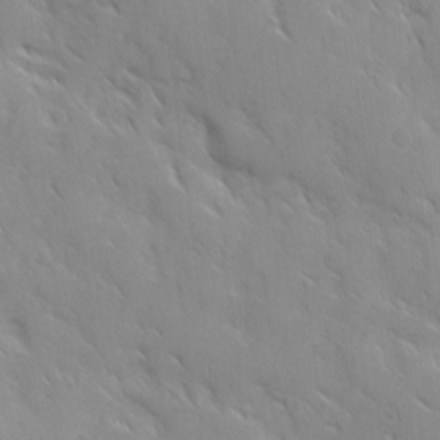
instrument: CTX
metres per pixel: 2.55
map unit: Ave
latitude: 10.1956
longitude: -103.3104
